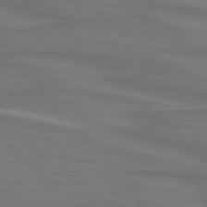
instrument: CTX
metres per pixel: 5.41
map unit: lApd
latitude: 74.7435
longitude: -79.7261
